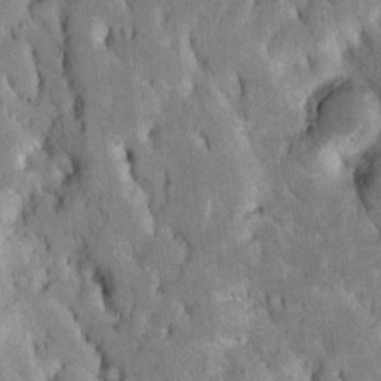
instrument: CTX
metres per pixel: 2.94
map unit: Htu
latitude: -4.0661
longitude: 150.8596
